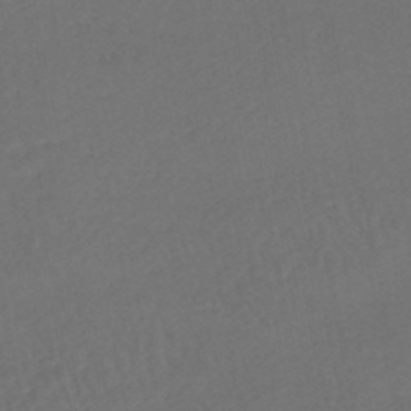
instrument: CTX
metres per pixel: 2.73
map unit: HNhu
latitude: -47.9178
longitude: 97.9367
